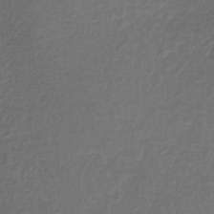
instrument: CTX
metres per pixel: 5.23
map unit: lHb
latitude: -35.8611
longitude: 61.1620
